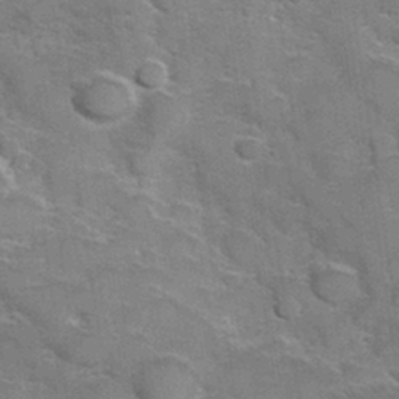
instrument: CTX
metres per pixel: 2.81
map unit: Hve
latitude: 31.4994
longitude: 151.9178
